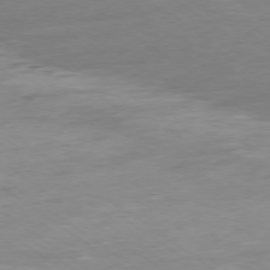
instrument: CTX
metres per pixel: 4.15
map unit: Ap
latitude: -78.5384
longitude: -64.8758
